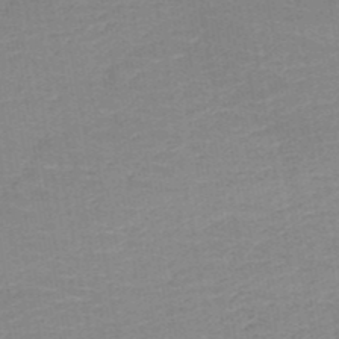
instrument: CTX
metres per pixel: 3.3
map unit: HNb
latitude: -50.0661
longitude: -48.5924
